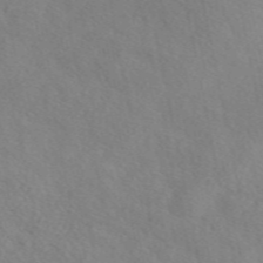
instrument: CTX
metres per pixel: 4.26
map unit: eAb
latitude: 49.3293
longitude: 117.6532
